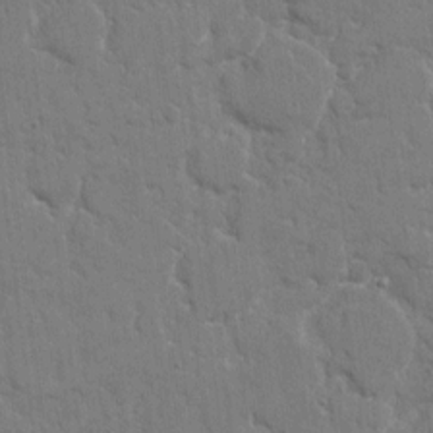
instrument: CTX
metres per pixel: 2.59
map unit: eHh
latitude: 8.3467
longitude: -67.7638
